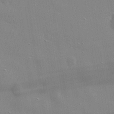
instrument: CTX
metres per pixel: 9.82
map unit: lHvf
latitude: 31.7639
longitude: -89.6127
